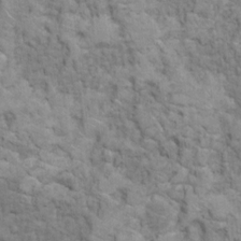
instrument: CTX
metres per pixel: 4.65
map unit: Ht
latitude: 10.1767
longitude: -39.5749
